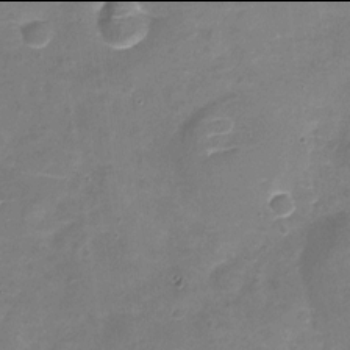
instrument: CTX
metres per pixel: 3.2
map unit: Nhu
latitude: -18.0094
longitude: -56.5167
